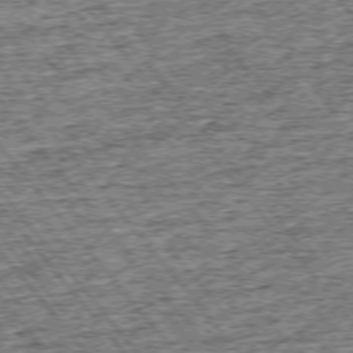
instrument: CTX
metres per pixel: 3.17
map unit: Ap
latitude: -75.4455
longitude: -91.6505
